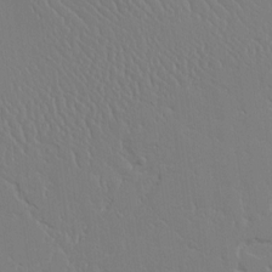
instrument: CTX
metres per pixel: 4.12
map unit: Aa
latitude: 11.8017
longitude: -127.6883
